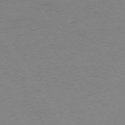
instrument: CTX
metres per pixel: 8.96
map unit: Ap
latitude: -74.1417
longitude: -79.9528
